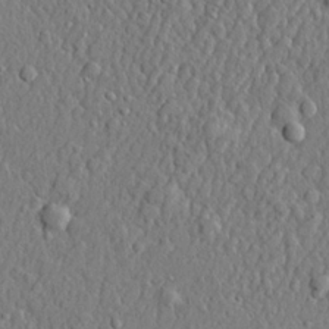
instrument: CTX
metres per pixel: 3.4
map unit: lHvf
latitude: 22.0255
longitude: 143.5777
